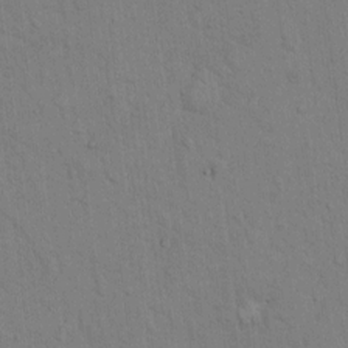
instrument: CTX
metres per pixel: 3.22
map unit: Hto
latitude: 9.1781
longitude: -61.2537
